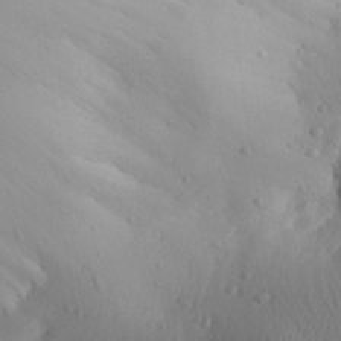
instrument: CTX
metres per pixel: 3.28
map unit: Aa
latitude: 30.6491
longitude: -143.2159
